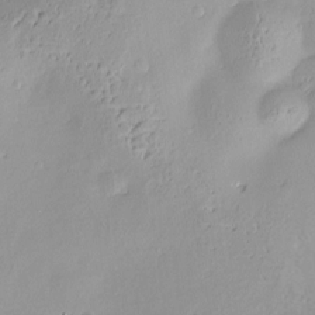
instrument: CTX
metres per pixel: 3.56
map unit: Nve
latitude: -8.3306
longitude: 174.7274
